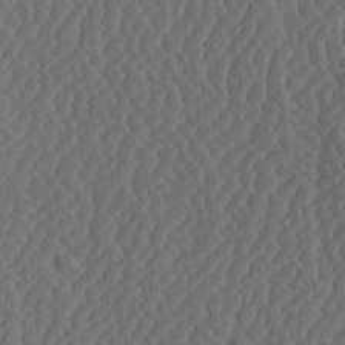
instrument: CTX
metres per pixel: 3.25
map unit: Ave
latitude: 23.9717
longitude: -134.4790
